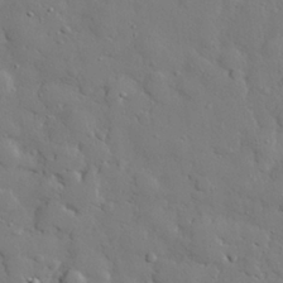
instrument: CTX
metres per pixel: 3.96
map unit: eHh
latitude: 27.8961
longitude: -78.4034
